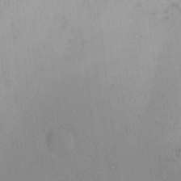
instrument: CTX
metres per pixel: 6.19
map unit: eHh
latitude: -0.0850
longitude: 17.5399
